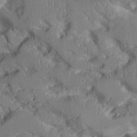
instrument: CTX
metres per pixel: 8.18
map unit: Aa
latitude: 11.8017
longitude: -125.6882
